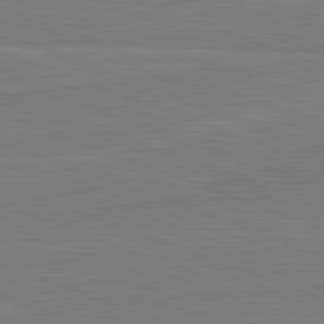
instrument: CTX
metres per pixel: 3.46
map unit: lApd
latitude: 82.0444
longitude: 164.0472
